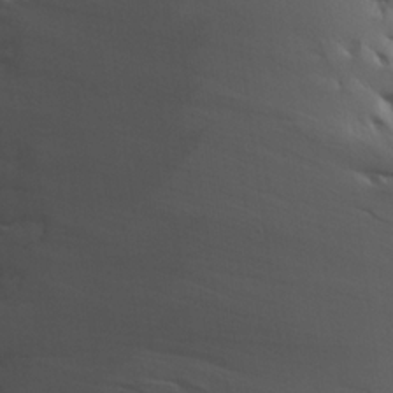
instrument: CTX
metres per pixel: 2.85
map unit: lHvf
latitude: 22.0633
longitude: 145.8800
